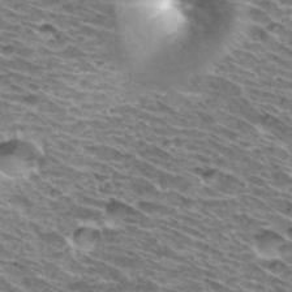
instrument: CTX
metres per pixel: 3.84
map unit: Hto
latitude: 33.0458
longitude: -40.1388
